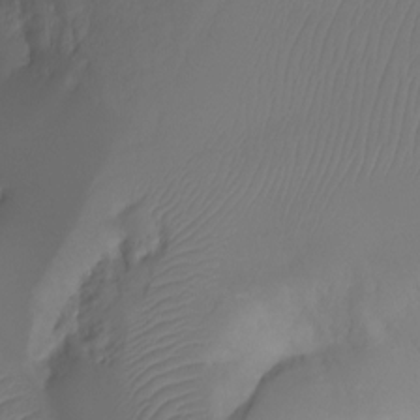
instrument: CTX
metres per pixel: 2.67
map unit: Ht
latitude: -7.4265
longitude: -29.7827
